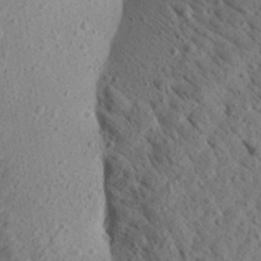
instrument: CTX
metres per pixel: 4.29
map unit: Aa
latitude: 24.1766
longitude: -144.1011
